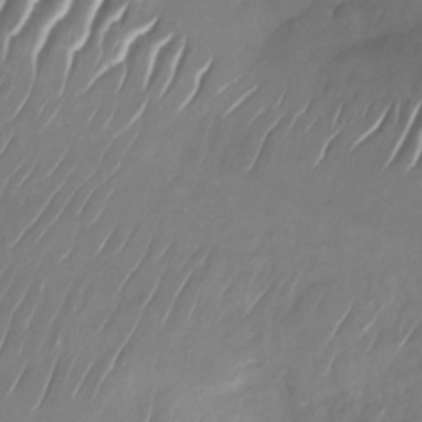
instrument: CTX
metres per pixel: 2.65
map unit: Nhu
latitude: -28.1417
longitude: -70.9702
